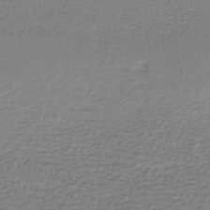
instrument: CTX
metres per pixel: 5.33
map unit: lHb
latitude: -42.2361
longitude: 70.5952
